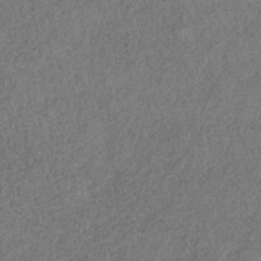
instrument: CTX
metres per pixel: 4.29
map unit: HNb
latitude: -32.8975
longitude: 56.3873
